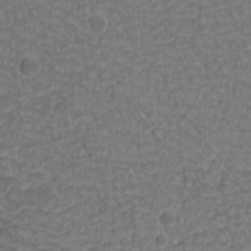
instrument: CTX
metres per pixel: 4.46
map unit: Nhu
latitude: -0.6897
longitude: -80.5924
